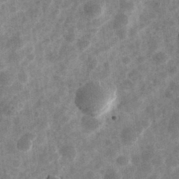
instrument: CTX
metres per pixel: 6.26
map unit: Hve
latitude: 32.7057
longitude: 151.2376
